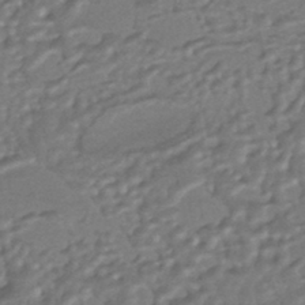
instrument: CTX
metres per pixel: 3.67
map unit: HNhu
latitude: -43.5210
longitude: 95.1431
